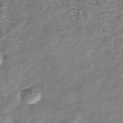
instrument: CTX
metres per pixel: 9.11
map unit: Nhu
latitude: -39.2754
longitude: -80.9892
